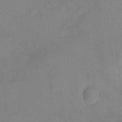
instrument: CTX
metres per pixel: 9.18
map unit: HNhu
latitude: 6.6113
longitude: 0.0661
